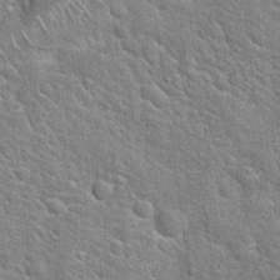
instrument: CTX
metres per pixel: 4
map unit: Hto
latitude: 20.4223
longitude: -51.4804
